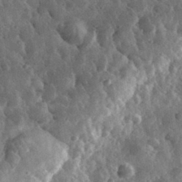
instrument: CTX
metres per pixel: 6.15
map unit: eHh
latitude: 33.3671
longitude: -79.3671
